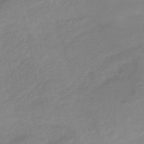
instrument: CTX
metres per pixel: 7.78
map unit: lHb
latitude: -37.7477
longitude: 71.8800
